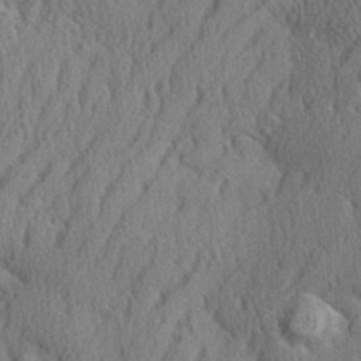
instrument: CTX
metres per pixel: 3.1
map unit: eHh
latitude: 33.7261
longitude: -141.2914
